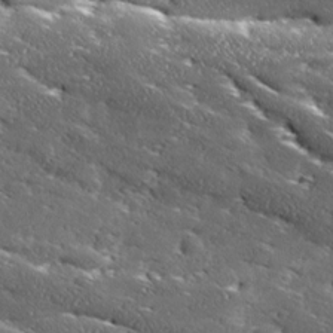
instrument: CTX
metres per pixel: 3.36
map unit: Ave
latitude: 18.1766
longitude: -136.9703
